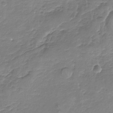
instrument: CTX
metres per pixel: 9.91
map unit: Nhu
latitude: -17.8990
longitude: -57.3292
